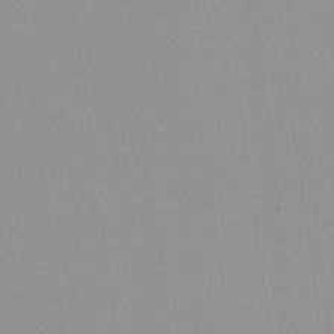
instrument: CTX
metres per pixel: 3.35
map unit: lHvf
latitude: -12.5196
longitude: -104.3657
